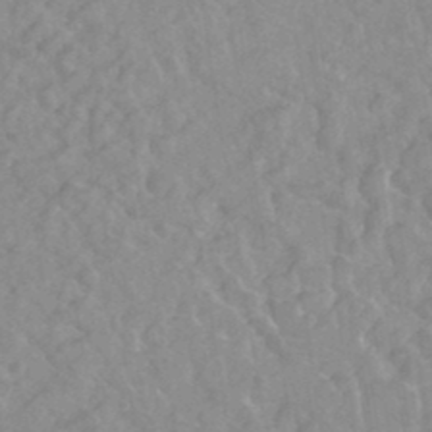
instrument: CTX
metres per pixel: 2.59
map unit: Nhu
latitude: 26.2901
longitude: -56.1577
